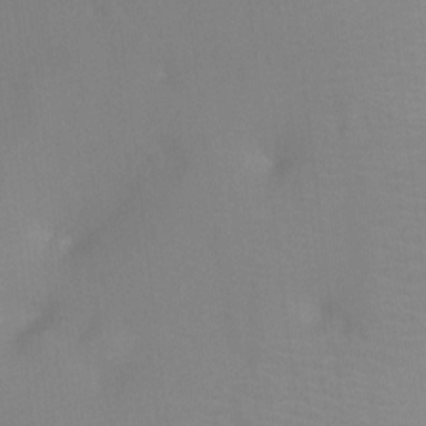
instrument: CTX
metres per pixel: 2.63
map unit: Ht
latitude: -9.0486
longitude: -24.9702
